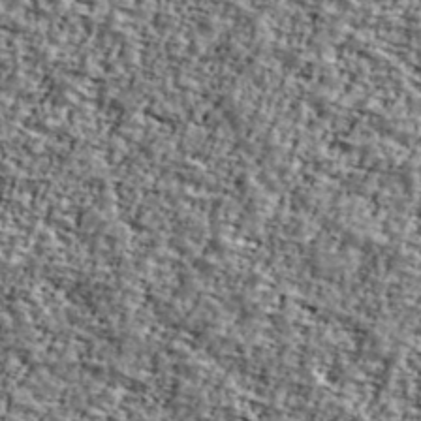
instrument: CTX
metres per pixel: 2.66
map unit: Ave
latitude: 41.8583
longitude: -110.5924
